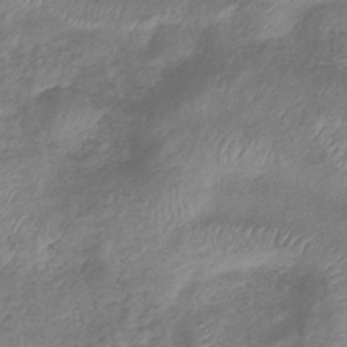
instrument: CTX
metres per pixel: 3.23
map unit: eHb
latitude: -38.8975
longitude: 78.7652
